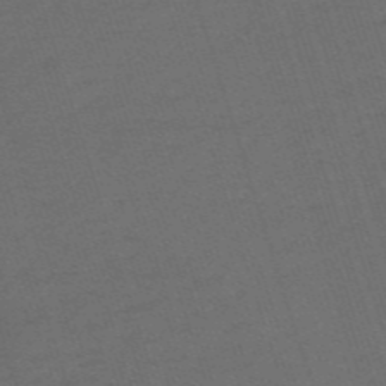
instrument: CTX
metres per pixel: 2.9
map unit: HNb
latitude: -55.8045
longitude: -45.1214
